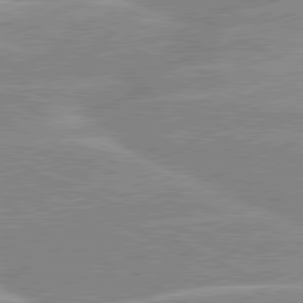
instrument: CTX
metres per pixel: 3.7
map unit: lApd
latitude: 80.4034
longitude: -125.2725
